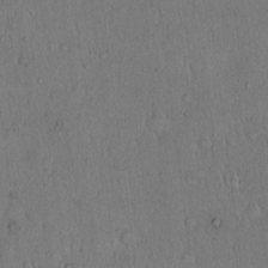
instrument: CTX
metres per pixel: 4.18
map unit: Hto
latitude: 14.5735
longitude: -56.9324
